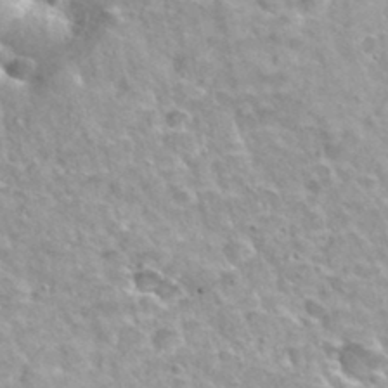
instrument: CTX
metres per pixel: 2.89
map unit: Hto
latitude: 33.7072
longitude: -40.3656
